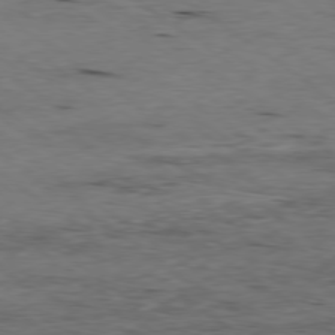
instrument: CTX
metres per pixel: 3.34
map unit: Ap
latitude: -79.1431
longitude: -91.3482
